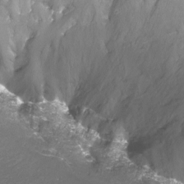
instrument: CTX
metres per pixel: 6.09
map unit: Nhu
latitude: -17.0865
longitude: -49.0647
